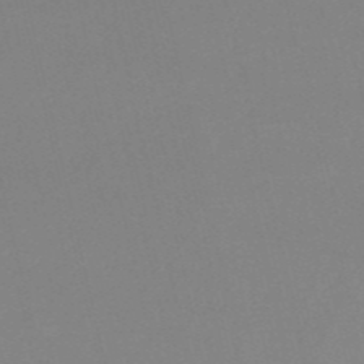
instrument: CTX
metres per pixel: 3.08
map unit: HNb
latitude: -53.8611
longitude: -50.0822
